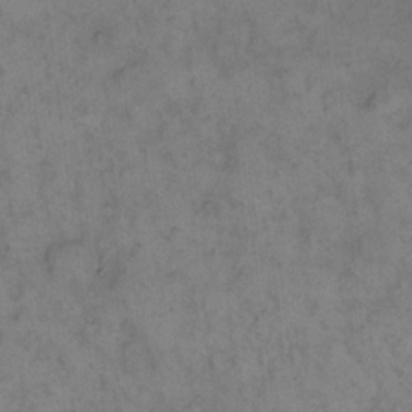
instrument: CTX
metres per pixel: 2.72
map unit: eHh
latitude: 13.5182
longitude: -63.8206
